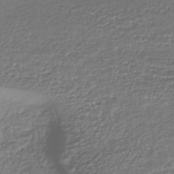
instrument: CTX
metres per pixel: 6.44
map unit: HNhu
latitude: -43.5021
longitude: 107.2943
